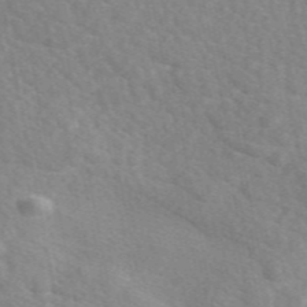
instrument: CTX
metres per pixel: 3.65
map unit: eAb
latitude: 49.6505
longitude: 117.8233
